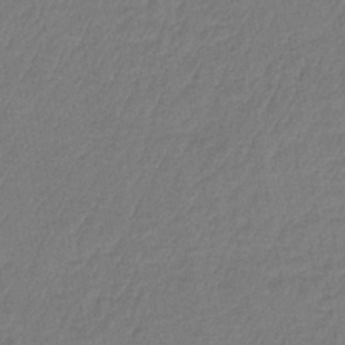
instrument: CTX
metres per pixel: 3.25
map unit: HNb
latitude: -34.1228
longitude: 62.4062
